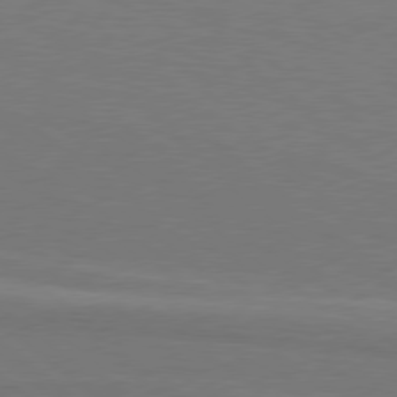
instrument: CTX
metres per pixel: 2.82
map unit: Hpe
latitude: 78.3090
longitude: -126.4412
